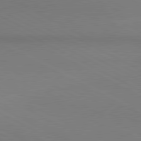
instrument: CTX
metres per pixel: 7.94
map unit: lApd
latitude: 80.6679
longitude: 145.2943
